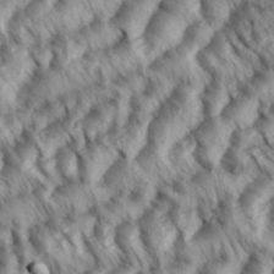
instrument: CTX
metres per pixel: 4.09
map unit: eHh
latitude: 35.8583
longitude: -138.2522
